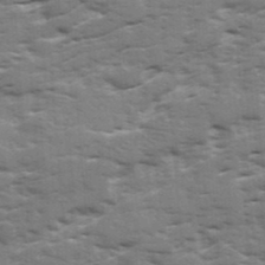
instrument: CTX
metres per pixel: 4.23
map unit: Ave
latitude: 17.7828
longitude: -129.6694
